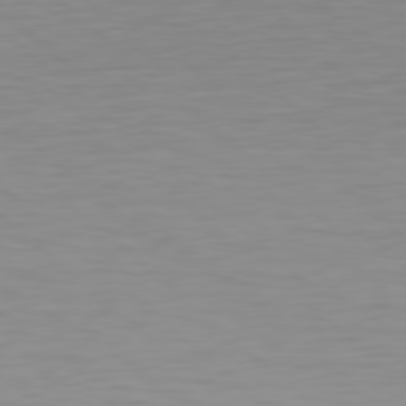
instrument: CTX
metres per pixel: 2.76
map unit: Hpe
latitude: 78.4223
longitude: -168.5735
